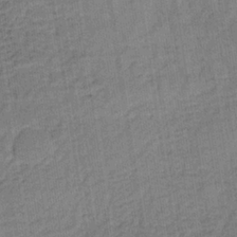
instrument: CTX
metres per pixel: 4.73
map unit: lHb
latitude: -35.4643
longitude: 65.6722
